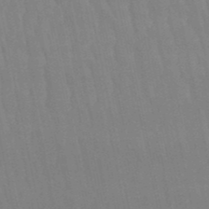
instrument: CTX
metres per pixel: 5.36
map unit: lHb
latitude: -50.3117
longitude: 71.0487
